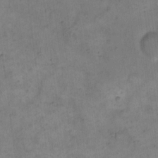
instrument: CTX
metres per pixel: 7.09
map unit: eHh
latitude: 14.5924
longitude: -66.2522
